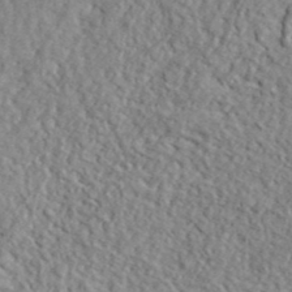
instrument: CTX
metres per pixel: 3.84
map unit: ANa
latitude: 41.2348
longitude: -86.3467
